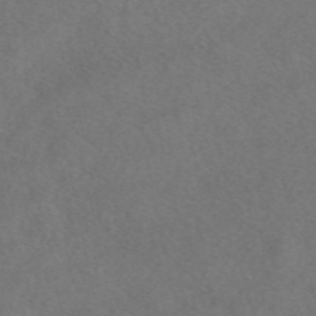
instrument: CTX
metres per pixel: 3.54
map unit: eAb
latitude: 48.5546
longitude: 108.2928
